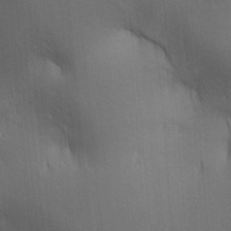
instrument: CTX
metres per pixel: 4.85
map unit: lAa
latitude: 11.2537
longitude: -108.6490
